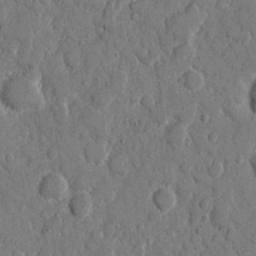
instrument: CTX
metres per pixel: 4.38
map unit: eHh
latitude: 9.0459
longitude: -67.3859
